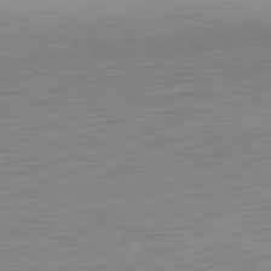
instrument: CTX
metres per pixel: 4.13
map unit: Hpe
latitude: -81.8989
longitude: 9.8800
